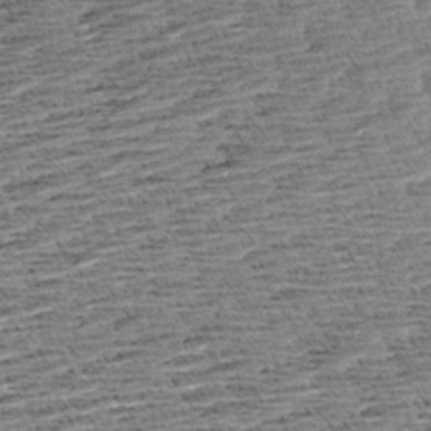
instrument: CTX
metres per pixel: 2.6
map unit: Aa
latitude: 8.1389
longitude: -137.7450
